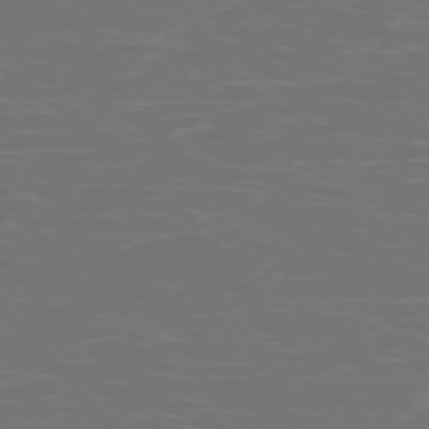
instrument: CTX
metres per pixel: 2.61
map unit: Ap
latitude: -75.8612
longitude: -76.5168
